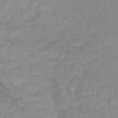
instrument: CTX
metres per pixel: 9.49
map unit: Htu
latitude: -5.9178
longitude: -75.9339
